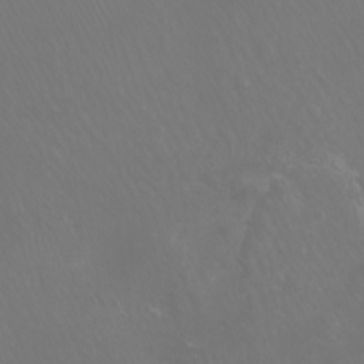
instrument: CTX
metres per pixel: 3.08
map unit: Nhu
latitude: -4.8219
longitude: -90.4412
